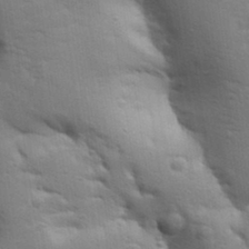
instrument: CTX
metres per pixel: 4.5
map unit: Aa
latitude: 32.8191
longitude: -145.0269
